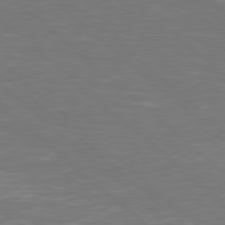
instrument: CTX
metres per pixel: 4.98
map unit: Hpe
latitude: 78.1389
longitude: -125.2537
